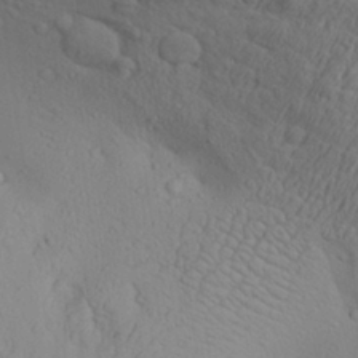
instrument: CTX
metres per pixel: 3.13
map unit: Aa
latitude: 28.6112
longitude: -132.2900
